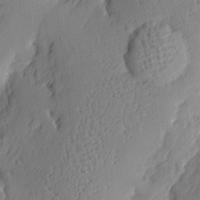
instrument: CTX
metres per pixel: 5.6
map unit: eHh
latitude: 4.5924
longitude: -76.1389
